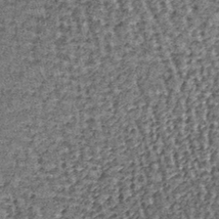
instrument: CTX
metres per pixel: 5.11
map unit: lHb
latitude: -39.6911
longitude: 65.1809
